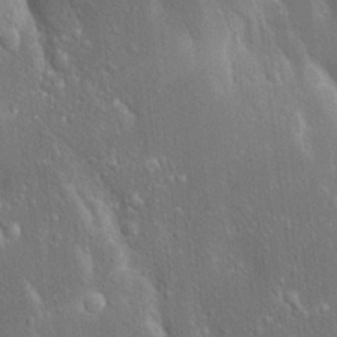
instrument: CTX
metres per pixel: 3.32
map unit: Aa
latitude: 18.8380
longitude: -149.7639
